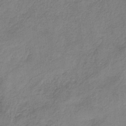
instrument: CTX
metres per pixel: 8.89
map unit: HNb
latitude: -33.5966
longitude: 58.5195
